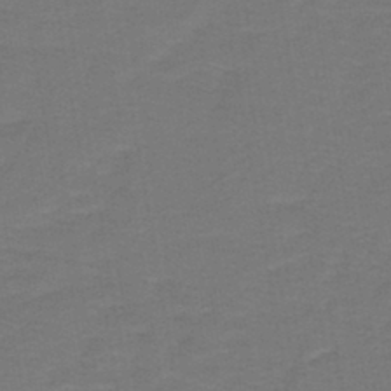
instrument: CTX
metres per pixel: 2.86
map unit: lHb
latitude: -42.5384
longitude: 53.6721
